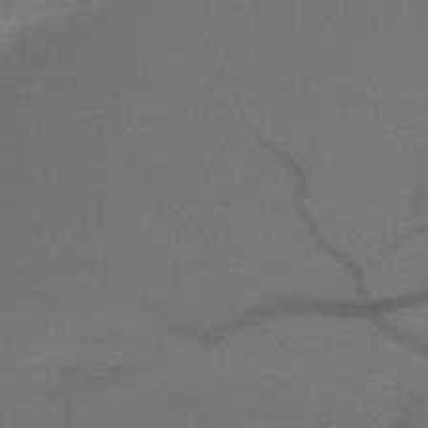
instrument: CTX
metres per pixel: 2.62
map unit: HNb
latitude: -51.8800
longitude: -46.1767
